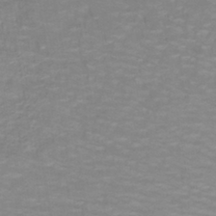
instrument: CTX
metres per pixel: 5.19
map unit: lHb
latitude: -41.1053
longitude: 56.0283
